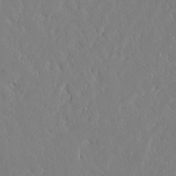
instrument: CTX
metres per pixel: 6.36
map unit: Aa
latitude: 23.1403
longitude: -126.9325
